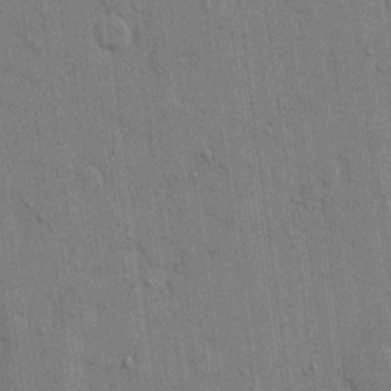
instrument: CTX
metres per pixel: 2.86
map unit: eHh
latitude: 14.3846
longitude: -68.9892
